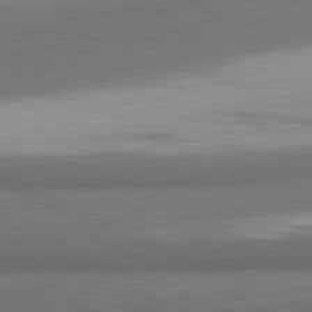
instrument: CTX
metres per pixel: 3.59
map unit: lApd
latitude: 81.9717
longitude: 175.4643
